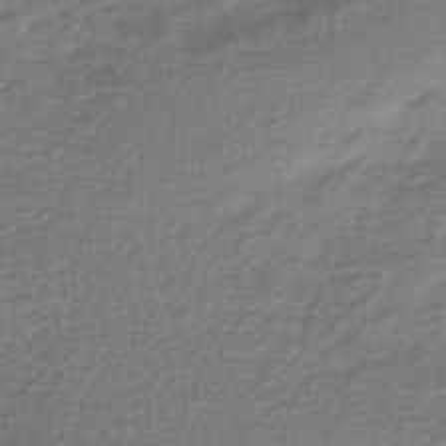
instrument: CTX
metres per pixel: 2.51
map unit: HNhu
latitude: -45.6344
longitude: 96.3873
